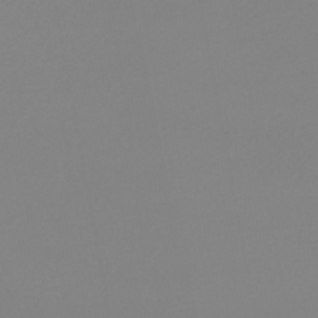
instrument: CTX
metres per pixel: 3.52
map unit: lHb
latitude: -44.5763
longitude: 62.3306
